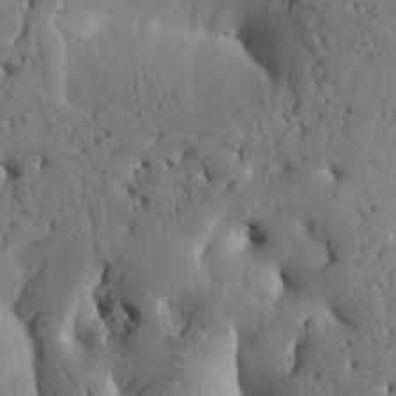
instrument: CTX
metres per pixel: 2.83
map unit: Htu
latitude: -2.0661
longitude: 170.5763
